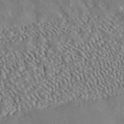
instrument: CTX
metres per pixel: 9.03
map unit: ANa
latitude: 39.7261
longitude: 30.5196
